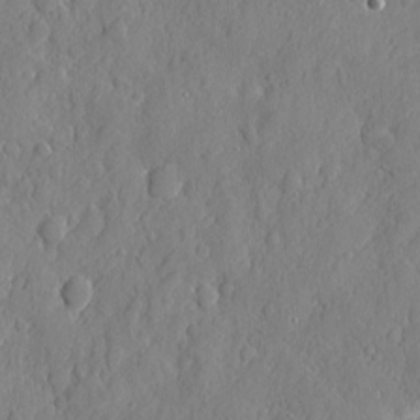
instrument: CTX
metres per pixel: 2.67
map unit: eHh
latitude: 6.6490
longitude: -75.3293
